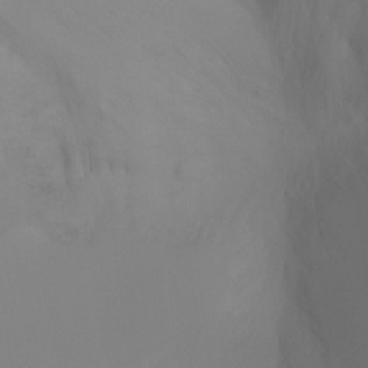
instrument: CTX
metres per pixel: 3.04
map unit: Ht
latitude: -4.0472
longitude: -61.6694
